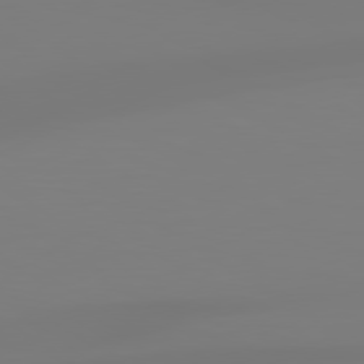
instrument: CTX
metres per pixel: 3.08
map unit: lApd
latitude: 79.1970
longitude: -137.1970
